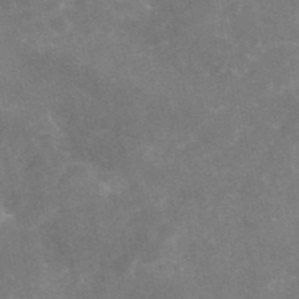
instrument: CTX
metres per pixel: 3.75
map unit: eAb
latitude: 46.3845
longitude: 124.8408
